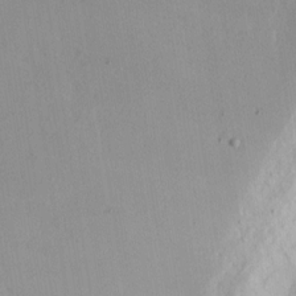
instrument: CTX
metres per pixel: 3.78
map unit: eHh
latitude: 3.4993
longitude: -77.5749
